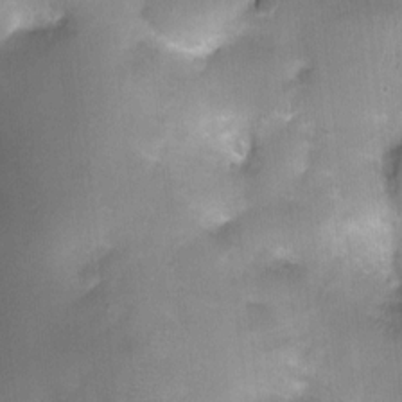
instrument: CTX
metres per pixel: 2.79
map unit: Ht
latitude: -0.6708
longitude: -20.4790
